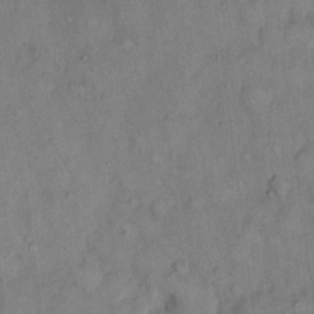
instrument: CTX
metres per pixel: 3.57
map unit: eHh
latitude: 14.2334
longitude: -65.4804
